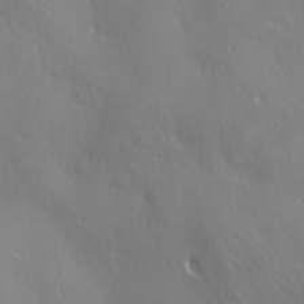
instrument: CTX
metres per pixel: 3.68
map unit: Ave
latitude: 1.7260
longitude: -113.0458
